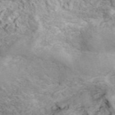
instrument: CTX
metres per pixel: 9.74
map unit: ANa
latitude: 45.3104
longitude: 27.1620
